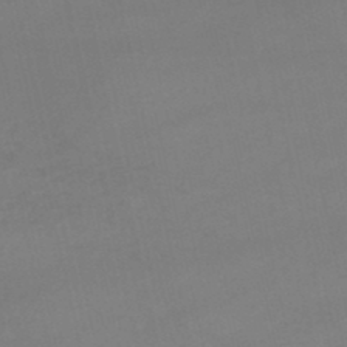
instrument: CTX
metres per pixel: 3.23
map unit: lHb
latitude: -46.8408
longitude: 67.0486
